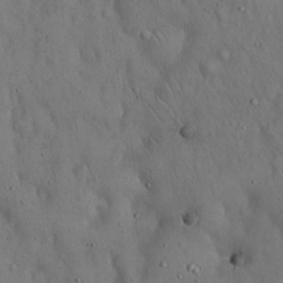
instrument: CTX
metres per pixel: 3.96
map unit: Hto
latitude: 15.4805
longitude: -59.9339
